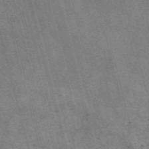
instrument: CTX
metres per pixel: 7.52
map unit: Nve
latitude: -58.7463
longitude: 65.4455
